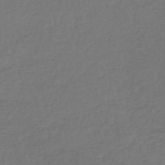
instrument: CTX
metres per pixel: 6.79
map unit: lHb
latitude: -42.7841
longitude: 67.8044
